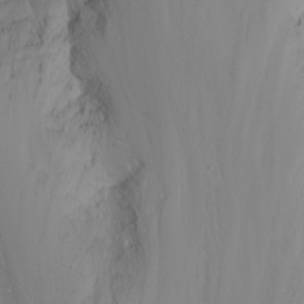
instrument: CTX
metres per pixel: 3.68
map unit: Nhu
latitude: -7.1998
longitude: -64.6301
